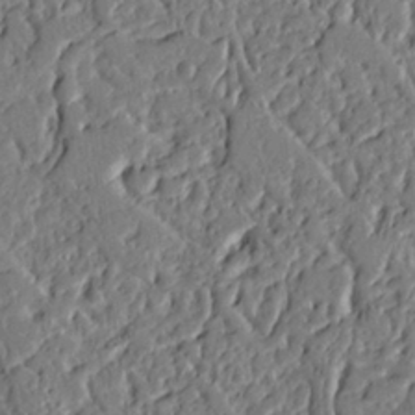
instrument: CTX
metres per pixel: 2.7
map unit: Ht
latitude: 9.5182
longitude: -78.1956
